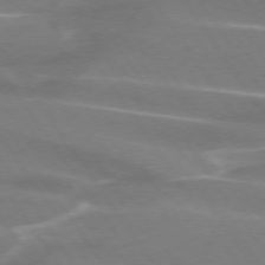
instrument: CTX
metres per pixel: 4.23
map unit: lApd
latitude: 74.2523
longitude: -61.8016
